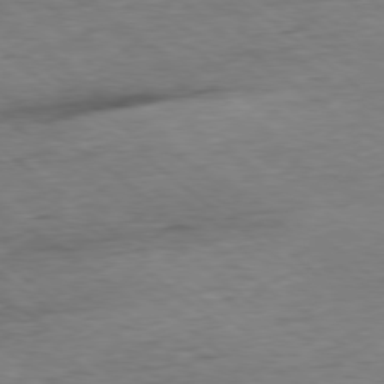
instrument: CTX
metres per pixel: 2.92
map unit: Ap
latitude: -78.5195
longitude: -87.8205
